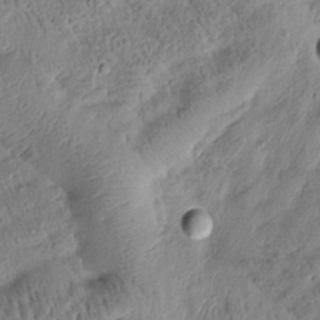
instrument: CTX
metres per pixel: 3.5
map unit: Htu
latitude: -0.2551
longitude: 175.8989
